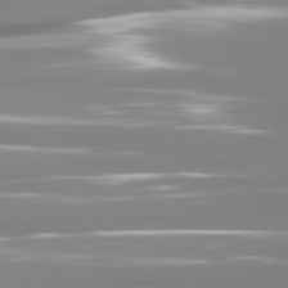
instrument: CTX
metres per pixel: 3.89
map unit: lApd
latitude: 81.4993
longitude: -138.4412
